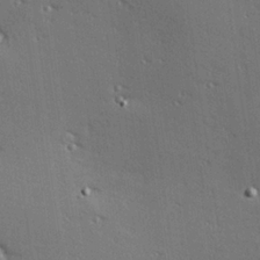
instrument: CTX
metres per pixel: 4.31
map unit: Hve
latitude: 26.1578
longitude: -91.9150
